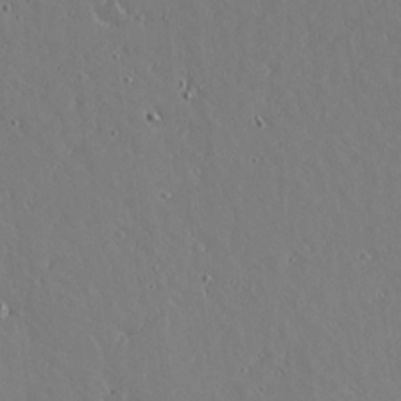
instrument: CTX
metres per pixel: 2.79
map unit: lAvf
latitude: 16.6491
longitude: -126.8191
